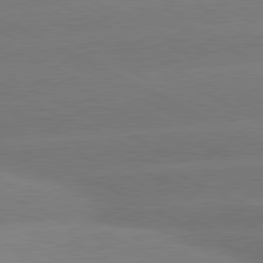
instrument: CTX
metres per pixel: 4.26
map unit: lApd
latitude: 80.6868
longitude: -151.5938
